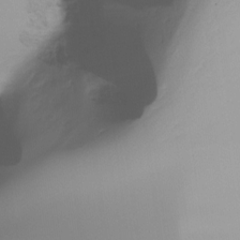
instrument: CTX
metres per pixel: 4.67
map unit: Ht
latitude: -17.0676
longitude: -46.2523
